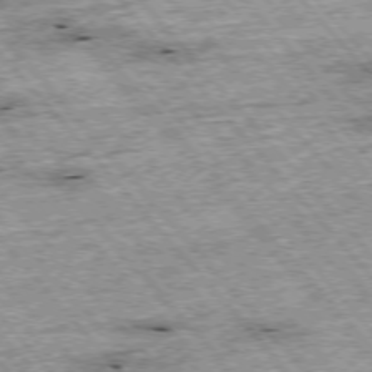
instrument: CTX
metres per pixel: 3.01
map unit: Hpe
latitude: -76.1795
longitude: -21.0648
